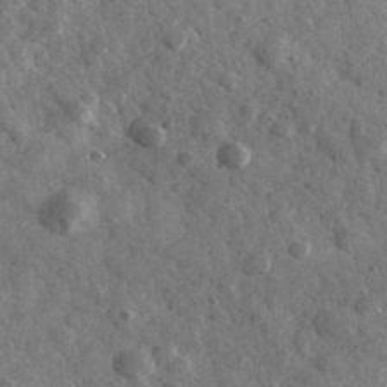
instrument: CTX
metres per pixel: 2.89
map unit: Ave
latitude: 38.9514
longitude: -107.6505
